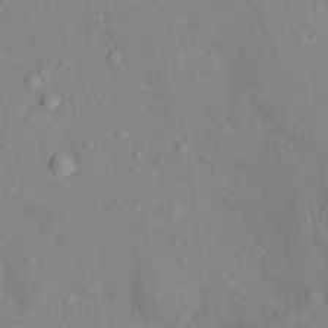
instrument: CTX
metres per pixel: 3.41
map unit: Nhu
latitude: 12.3656
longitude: -29.2726
